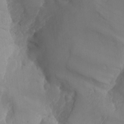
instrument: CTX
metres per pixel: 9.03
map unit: Nhu
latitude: -5.8611
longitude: -93.7260
